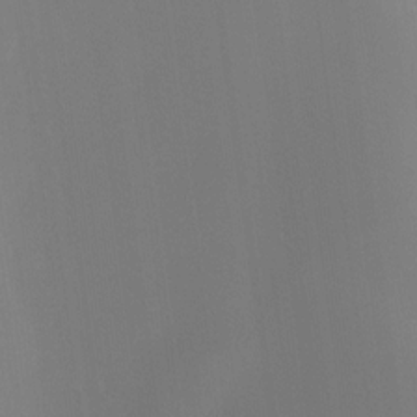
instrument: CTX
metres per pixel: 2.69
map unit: Ht
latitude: -15.2565
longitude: -51.6127
